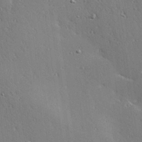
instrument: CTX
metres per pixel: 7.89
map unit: Hve
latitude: 25.4237
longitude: -91.7261
